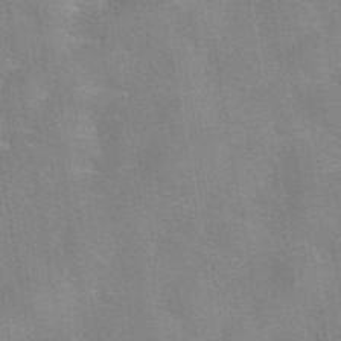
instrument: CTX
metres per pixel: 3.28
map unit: eAb
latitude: 42.3278
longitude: 106.9164
